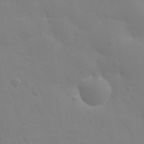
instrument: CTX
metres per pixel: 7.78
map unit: eHh
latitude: 25.7071
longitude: -65.8394
